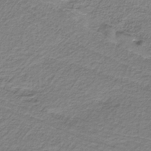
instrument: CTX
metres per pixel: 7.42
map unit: HNb
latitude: -35.3510
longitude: 57.9367
